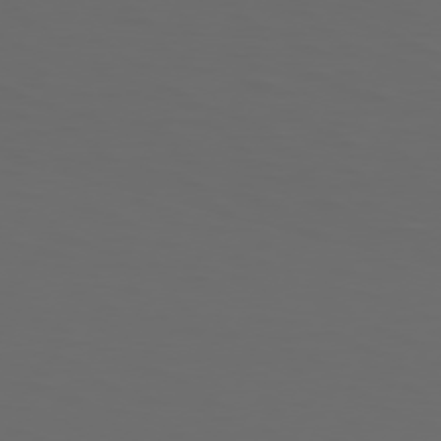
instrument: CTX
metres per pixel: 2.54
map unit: Hpe
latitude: 73.8017
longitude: -126.7057
